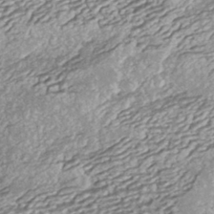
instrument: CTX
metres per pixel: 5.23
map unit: ANa
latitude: -41.0675
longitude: 105.1620
